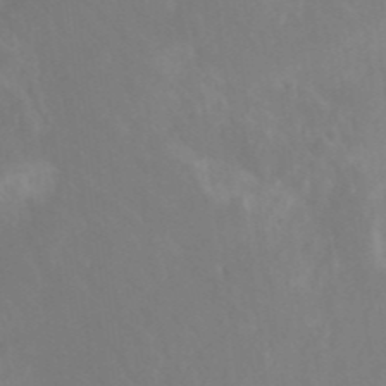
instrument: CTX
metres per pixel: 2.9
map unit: Htu
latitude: -12.1417
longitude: -73.6127
